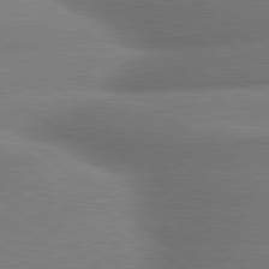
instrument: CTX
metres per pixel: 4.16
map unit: lApd
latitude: 79.7828
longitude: -166.8947
